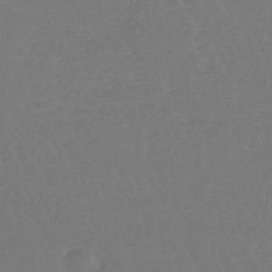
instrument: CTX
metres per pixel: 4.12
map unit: lHb
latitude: -45.3321
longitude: 69.4832
